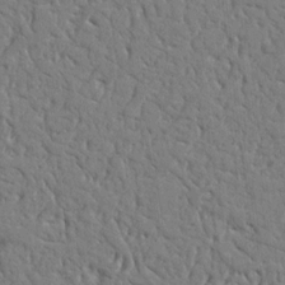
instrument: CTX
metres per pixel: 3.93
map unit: Nhu
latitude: 15.2159
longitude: -79.1214
